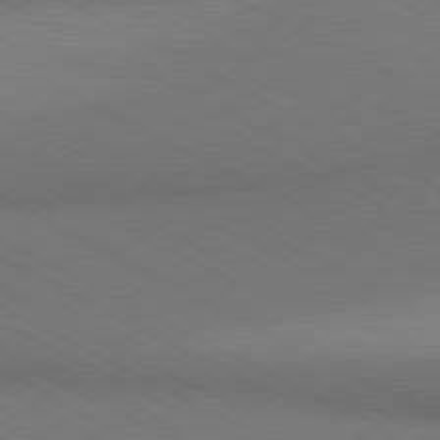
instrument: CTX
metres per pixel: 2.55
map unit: lApd
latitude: 80.7246
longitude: 138.6708
